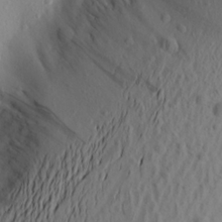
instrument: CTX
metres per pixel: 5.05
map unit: Aa
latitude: 21.3293
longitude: -145.4615
